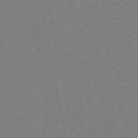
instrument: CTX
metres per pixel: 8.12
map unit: HNb
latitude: -46.4251
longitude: 55.5966
